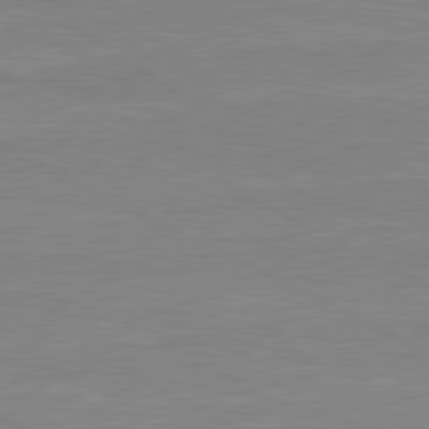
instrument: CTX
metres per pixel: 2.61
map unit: lApd
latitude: 80.6490
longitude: 170.0472
